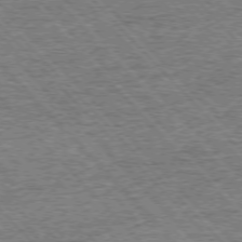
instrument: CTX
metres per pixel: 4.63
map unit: Ap
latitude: -76.1228
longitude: -92.5168
